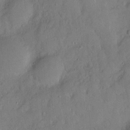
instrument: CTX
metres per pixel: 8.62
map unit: Hve
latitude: -11.2376
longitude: 175.6721
